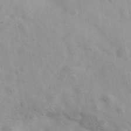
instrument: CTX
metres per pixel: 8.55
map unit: Ave
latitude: 39.2348
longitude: -107.3293
